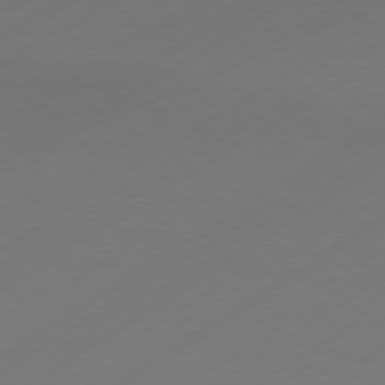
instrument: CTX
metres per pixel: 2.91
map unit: Hpe
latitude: -80.7652
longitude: 15.5210
